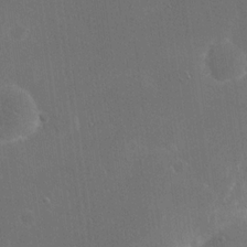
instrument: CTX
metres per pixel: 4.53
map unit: eHh
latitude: 19.9528
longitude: -67.6505
